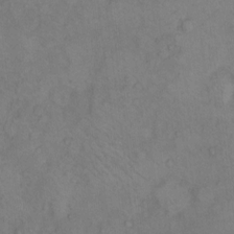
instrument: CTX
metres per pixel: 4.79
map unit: Hto
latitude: 7.7639
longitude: -60.1200
